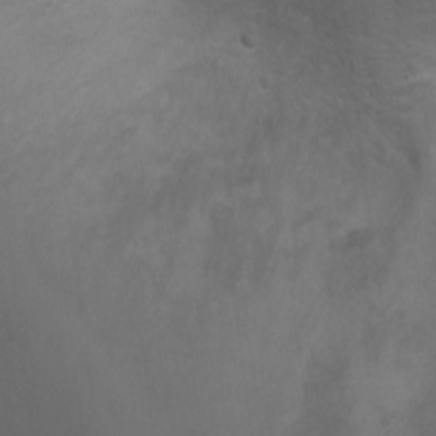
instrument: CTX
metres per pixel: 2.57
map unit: Ht
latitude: 1.8583
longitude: -28.8569
